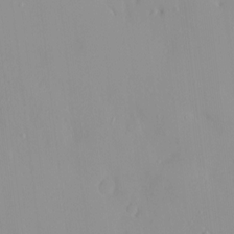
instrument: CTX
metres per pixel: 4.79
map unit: HNhu
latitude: 2.2900
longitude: 7.5588
